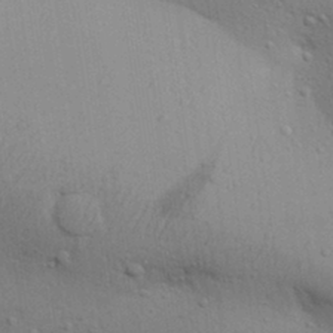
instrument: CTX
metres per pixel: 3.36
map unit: Aa
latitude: 30.8002
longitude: -145.6694
